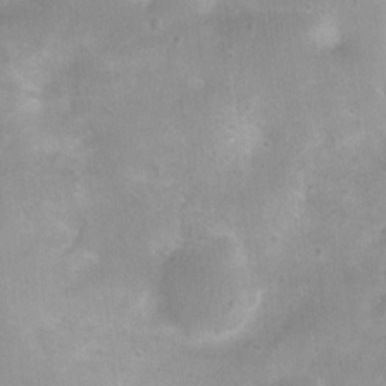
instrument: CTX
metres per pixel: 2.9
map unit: Ht
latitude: -0.8219
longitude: -20.0255
